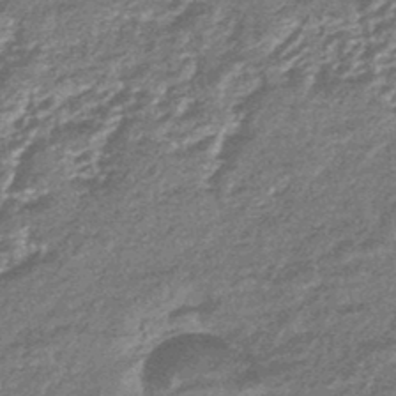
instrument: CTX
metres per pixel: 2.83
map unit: eHb
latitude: -45.5210
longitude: 88.8408
